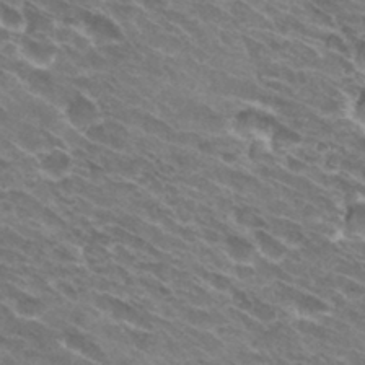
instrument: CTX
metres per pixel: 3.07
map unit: Hto
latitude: 31.6505
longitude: -43.8772
